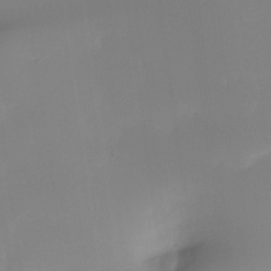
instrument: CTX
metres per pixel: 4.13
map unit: Hto
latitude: -8.3306
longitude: -50.3656
